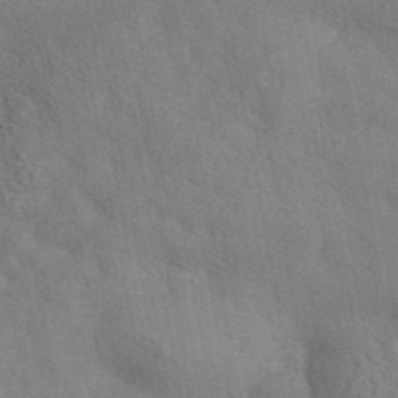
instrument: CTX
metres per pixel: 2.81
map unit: ANa
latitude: 42.0633
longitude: 56.4629
